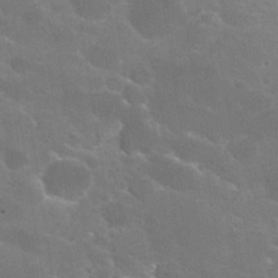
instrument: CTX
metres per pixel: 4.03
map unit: Hto
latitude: 30.2145
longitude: -43.5749
